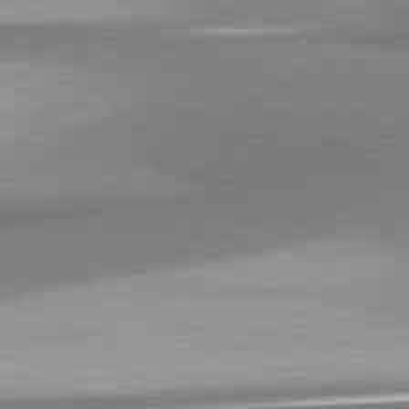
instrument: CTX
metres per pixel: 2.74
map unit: lApd
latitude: 81.4237
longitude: 167.6722
